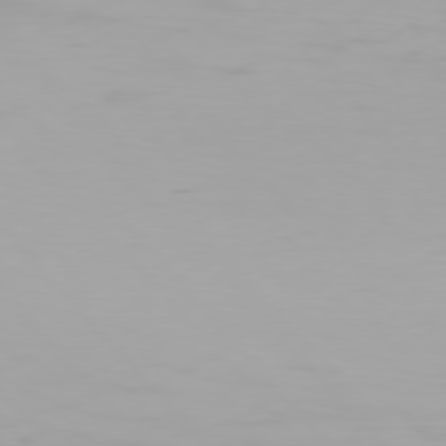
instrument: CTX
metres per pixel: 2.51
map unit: Hpe
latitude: 76.4223
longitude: -135.7071
